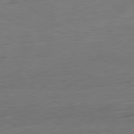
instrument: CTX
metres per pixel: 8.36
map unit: Ap
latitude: -81.4644
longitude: -76.8947
